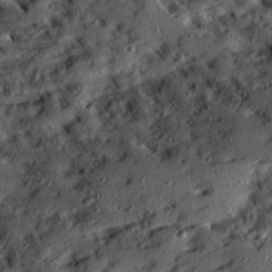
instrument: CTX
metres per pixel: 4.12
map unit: Ave
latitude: 20.8380
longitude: -129.7449
